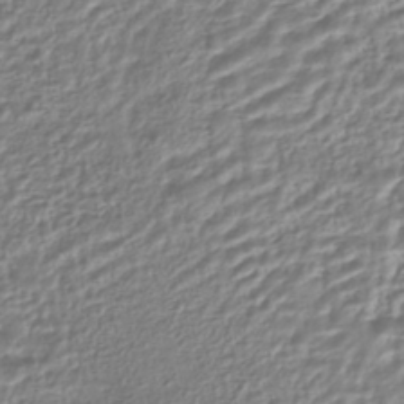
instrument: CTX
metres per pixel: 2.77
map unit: HNhu
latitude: -44.5196
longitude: 103.4454
